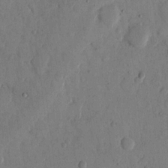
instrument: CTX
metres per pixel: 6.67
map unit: eHh
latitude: 13.8583
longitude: -68.2523
